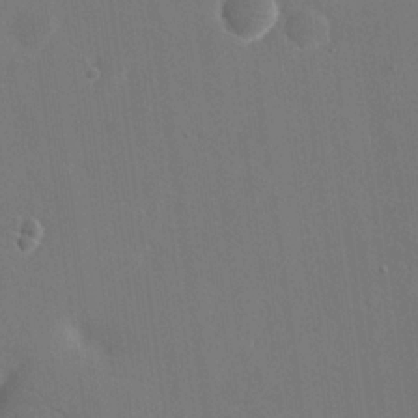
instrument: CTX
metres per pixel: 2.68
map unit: eHh
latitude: 19.0647
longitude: -67.6693
